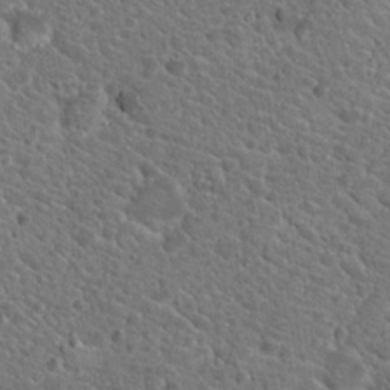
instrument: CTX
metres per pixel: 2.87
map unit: Hto
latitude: 19.0647
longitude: -33.8394
